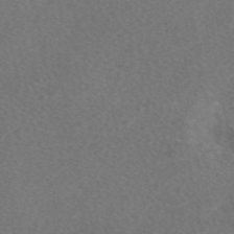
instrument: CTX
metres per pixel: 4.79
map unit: eAb
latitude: 48.1389
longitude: 119.0486
